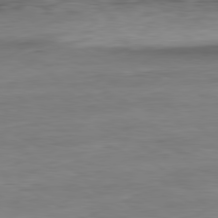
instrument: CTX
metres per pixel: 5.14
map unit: Ap
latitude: -81.1620
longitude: -96.1956
